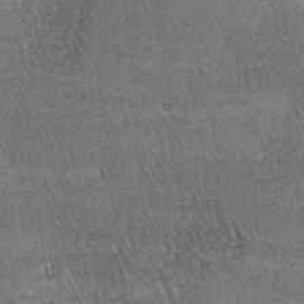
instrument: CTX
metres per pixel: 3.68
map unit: lAa
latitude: -3.9367
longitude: -121.5182
